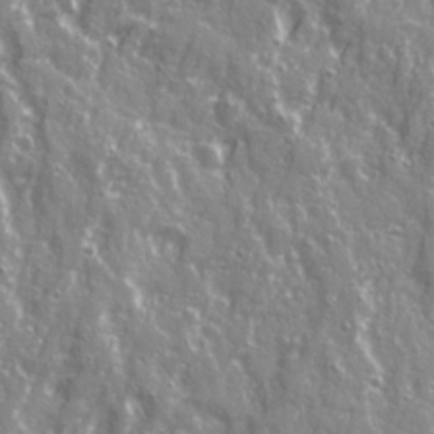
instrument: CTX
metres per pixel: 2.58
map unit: Ave
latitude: 21.6694
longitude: -133.2537
